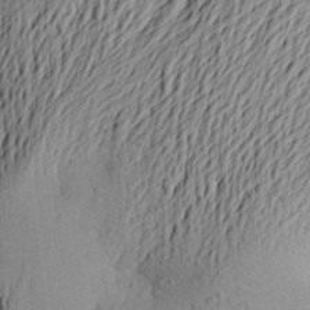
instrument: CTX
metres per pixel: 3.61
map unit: Aa
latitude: 23.6694
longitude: -149.5938
